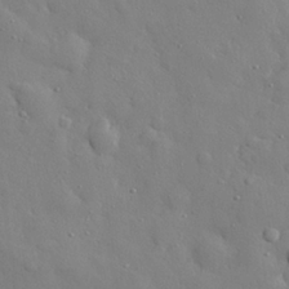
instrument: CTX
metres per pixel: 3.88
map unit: eHh
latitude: 28.5546
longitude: -78.3845
